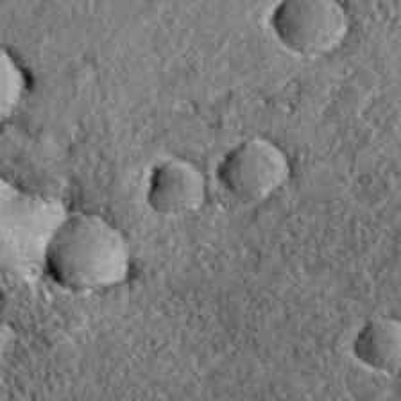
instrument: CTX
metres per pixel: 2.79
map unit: eAb
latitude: 36.8002
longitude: 108.5007
